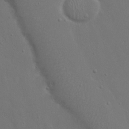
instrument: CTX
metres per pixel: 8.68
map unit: Nhu
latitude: 19.2726
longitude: -72.2145
